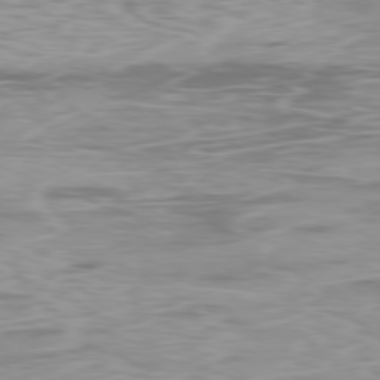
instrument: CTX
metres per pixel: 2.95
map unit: Ap
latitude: -79.4454
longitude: -74.1578
